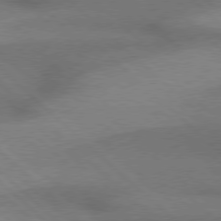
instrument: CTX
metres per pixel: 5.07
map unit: Hpe
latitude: 77.4615
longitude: -157.1781
